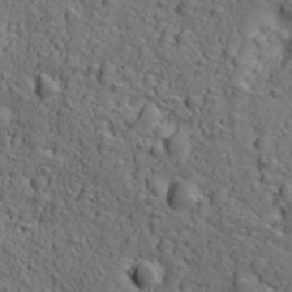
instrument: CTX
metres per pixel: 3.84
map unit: Ave
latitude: 18.1955
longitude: -132.5546
